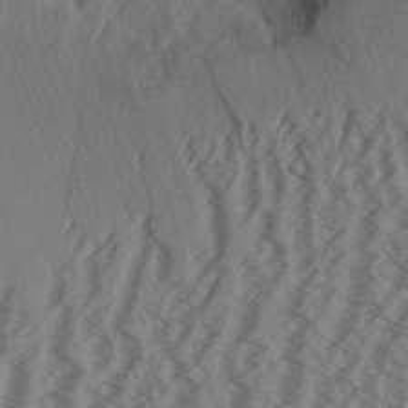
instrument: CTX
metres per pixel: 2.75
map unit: Aa
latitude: 31.2537
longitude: -138.9325
